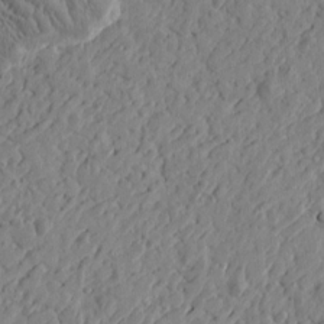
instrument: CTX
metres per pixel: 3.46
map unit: Htu
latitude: -1.9367
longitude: -178.6302
